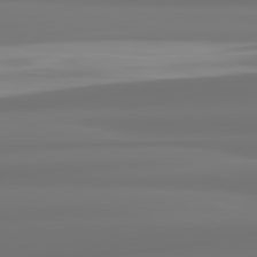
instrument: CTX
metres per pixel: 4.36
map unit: lApd
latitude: 82.1388
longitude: 175.2753
